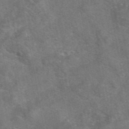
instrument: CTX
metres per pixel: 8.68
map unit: eAb
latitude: 46.9514
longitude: 127.5210
